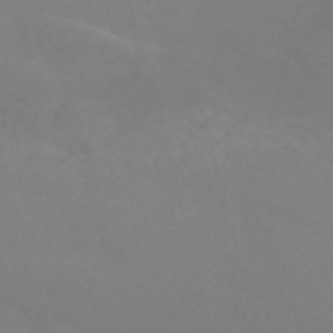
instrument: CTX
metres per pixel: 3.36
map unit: Nve
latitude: -59.4454
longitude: 60.3306
